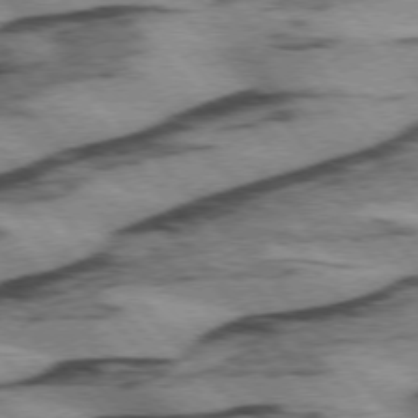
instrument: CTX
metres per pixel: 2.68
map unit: lApd
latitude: 75.1970
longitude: -78.2523
